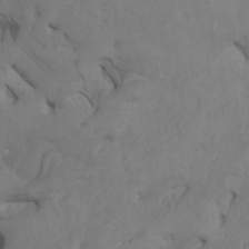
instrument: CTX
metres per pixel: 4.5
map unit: Nhu
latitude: -8.3495
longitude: -66.1011
